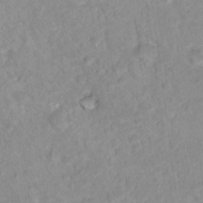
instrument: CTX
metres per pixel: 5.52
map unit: Nhu
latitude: 16.3845
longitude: -31.7072
